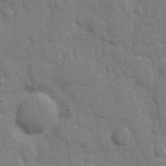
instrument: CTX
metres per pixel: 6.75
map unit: eHh
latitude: 8.7813
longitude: -66.7813
